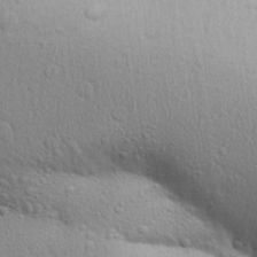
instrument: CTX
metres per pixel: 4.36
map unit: Aa
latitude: 29.7827
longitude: -147.4994
